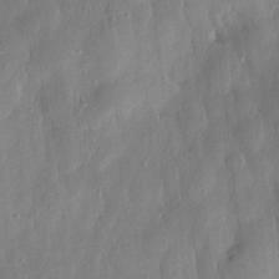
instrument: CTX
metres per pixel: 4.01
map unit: Htu
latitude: -0.0283
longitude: -176.9513
